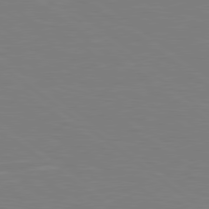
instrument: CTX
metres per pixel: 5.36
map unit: Hpe
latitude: 78.9892
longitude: -148.8191
